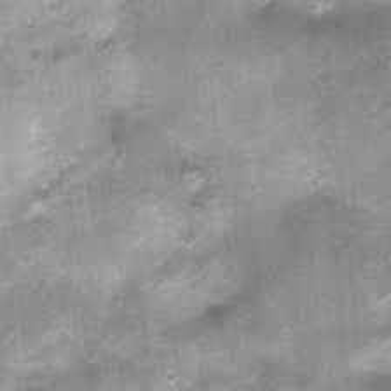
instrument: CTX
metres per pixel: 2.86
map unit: Nhu
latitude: 0.2333
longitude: -17.0269
